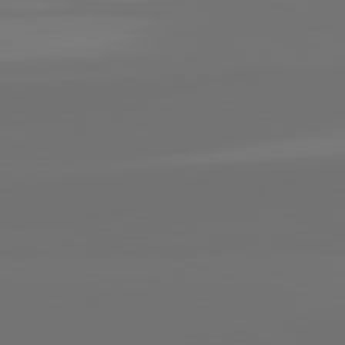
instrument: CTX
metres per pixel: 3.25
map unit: lApd
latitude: 82.1766
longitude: 155.8611
